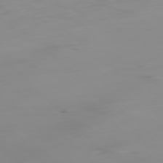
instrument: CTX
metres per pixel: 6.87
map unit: Ap
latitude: -77.5399
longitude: -82.4034
